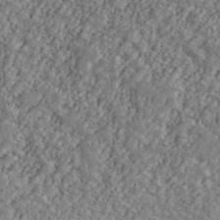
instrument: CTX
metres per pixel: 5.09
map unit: Ave
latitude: 40.0444
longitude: -110.5168
